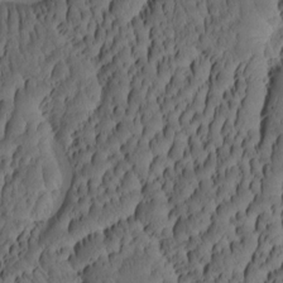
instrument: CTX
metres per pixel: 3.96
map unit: eHh
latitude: -1.5966
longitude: 15.7100
